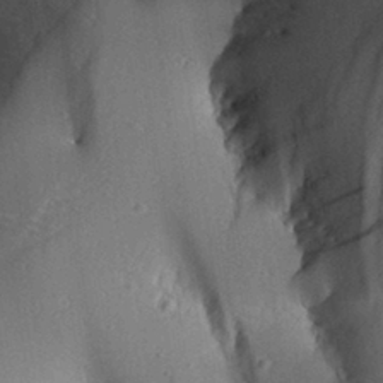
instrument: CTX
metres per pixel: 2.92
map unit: Aa
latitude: 30.1956
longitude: -132.1011
